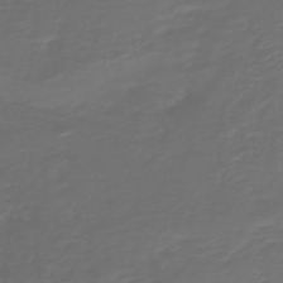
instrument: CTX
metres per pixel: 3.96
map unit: HNb
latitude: -47.8989
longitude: 55.0298
